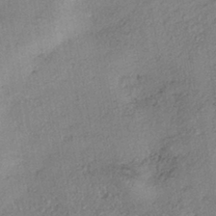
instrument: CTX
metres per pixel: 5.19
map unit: eHh
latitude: -42.0283
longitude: 120.1983
